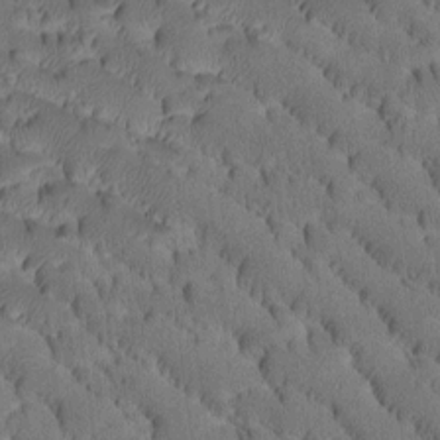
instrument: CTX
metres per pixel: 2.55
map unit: Htu
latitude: -3.3131
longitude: 172.3117
